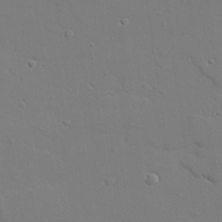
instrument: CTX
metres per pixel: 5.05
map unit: lAvf
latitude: 28.8380
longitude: -108.5167
